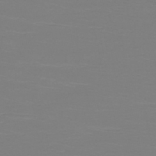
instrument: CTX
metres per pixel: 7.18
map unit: HNb
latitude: -45.9178
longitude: -46.2523
